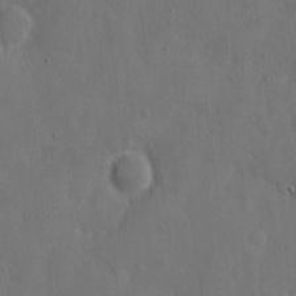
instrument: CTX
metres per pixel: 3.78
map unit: eHh
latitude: 7.0836
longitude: -68.3656
